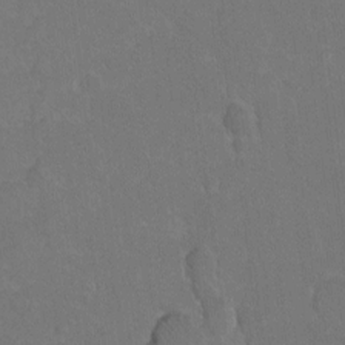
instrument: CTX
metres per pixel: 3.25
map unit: Hto
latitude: 3.8394
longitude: -32.2711
